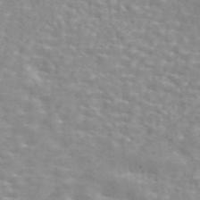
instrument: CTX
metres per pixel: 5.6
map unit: ANa
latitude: 46.4601
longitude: 26.5195
